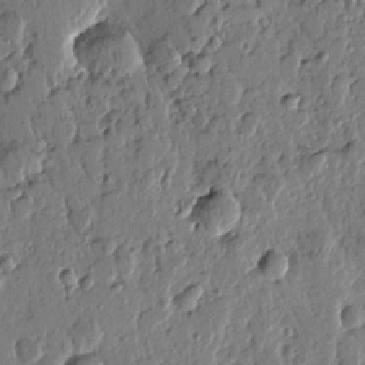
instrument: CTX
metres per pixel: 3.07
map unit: Htu
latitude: -0.6519
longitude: -178.2523
